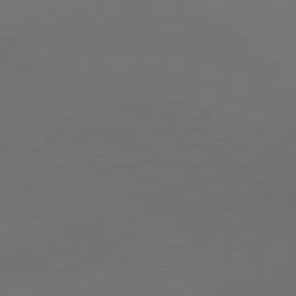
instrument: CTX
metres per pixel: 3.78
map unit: Hpe
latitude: 77.7071
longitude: -125.7260
